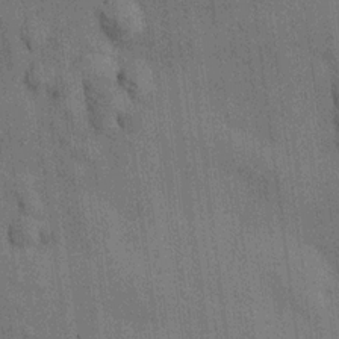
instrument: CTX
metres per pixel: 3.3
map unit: HNhu
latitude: 14.8380
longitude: 11.5210
